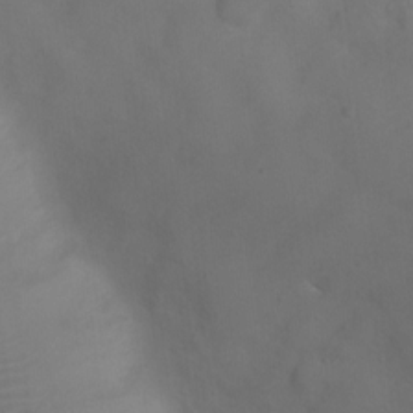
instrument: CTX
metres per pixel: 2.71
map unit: Ht
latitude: 1.8583
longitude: -22.3089
